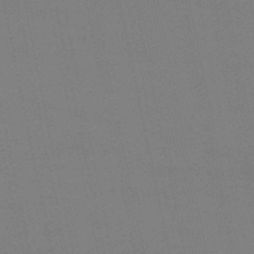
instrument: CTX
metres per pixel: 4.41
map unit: lHb
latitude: -46.8597
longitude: 58.8596
